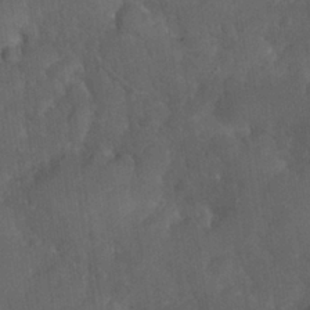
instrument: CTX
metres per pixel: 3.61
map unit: Nhu
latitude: 26.8569
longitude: -65.6127
